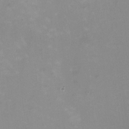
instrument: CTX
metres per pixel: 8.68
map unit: HNhu
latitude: -0.8786
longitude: -4.4223
